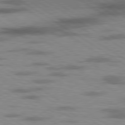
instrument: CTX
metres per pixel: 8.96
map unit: lApd
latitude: 79.6316
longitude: 167.8422
